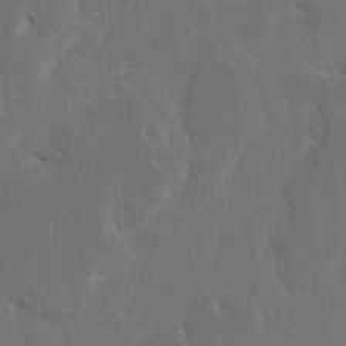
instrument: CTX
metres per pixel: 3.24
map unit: HNhu
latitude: 5.7639
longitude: -5.4993
